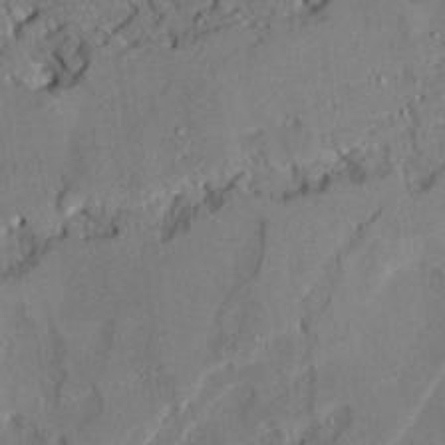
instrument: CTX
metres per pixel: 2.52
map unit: Ave
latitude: 21.9339
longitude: -129.9717
